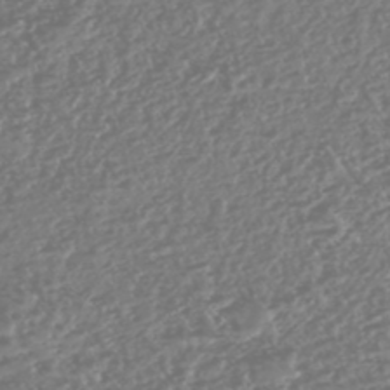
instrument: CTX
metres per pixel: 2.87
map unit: HNhu
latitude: -47.6910
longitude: 31.2565
